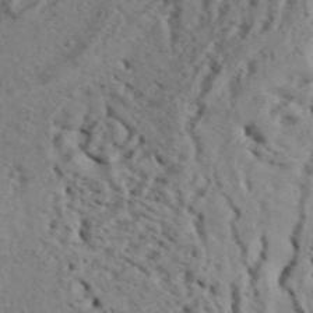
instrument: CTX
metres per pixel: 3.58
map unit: Aa
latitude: 32.5168
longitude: -136.4979
